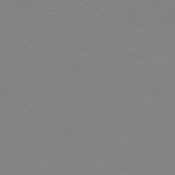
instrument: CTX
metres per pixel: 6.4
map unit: Ap
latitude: -78.6707
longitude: -85.0459
